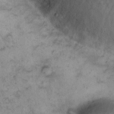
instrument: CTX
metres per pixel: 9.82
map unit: eHh
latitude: 13.7072
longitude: -64.3278
